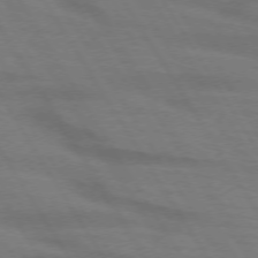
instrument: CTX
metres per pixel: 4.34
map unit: lApd
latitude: 72.5924
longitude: -57.8394
